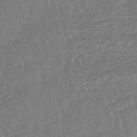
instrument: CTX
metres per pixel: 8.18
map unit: lHb
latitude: -44.6330
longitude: 79.8422
